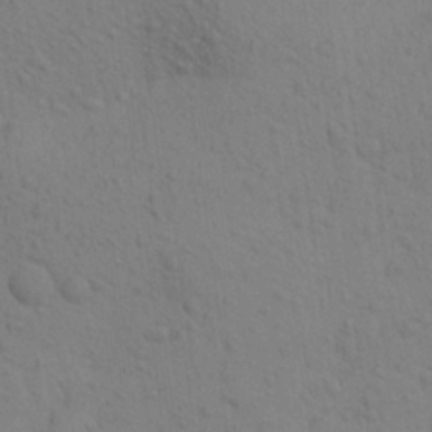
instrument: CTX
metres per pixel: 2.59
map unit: Aa
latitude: 22.8758
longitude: -148.6679
